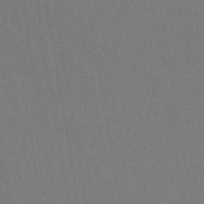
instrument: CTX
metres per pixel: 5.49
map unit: lHb
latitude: -42.1227
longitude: 75.1809
